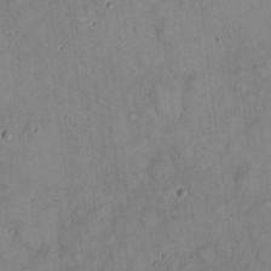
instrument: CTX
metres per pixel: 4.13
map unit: eHh
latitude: 20.3845
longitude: -60.1011
